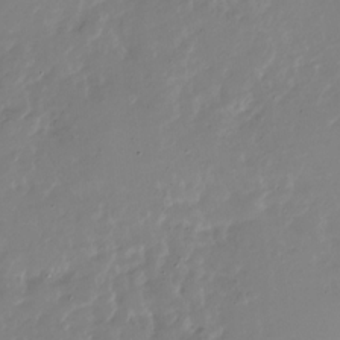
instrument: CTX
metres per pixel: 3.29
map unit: Nhu
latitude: -28.5007
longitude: -79.4049
